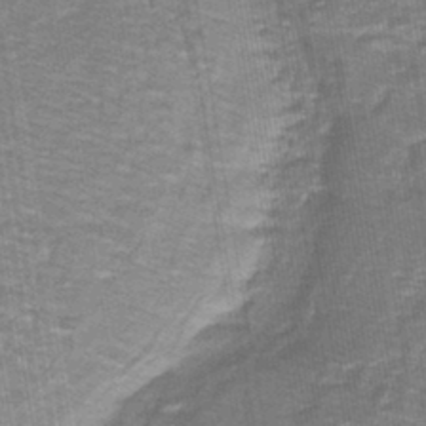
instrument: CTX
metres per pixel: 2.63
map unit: lHb
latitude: -43.2942
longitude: 55.0298
